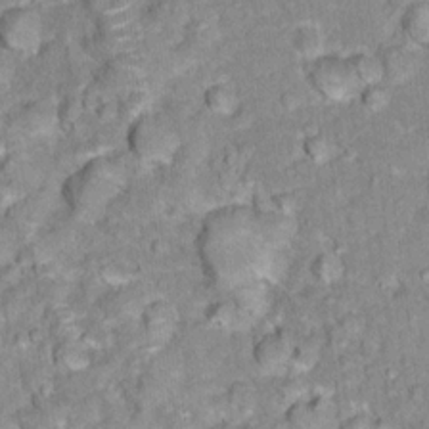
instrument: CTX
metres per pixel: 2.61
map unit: Hto
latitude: 16.8569
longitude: -36.5357
